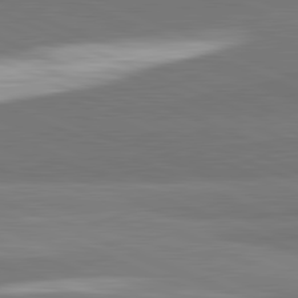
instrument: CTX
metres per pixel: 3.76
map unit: lApd
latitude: 82.1766
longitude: 154.1606
